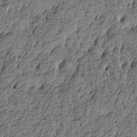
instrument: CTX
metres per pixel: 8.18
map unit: Htu
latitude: -5.4265
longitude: -178.3468
